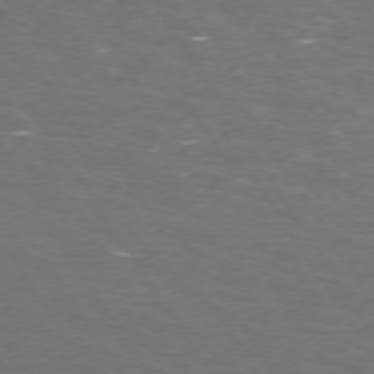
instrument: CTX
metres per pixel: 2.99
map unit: Hpe
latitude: 73.3482
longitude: -124.8569
